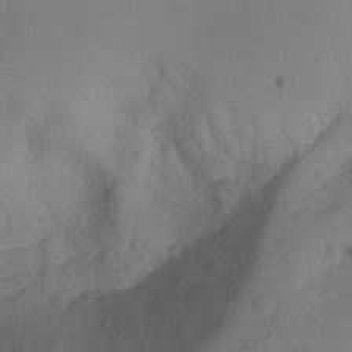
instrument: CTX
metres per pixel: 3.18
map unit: Nhu
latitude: -4.5196
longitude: -76.0255
